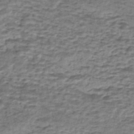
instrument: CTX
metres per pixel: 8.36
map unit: eHh
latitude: -43.0297
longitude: 119.8233
